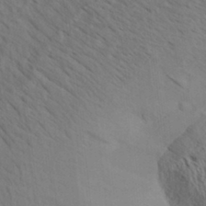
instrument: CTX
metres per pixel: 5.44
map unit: Aa
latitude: 32.2145
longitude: -140.6679
